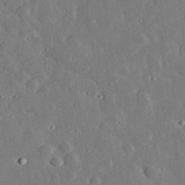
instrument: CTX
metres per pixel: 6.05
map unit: lHvf
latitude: 33.3293
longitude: -83.2348
